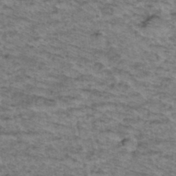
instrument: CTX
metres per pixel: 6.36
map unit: Hto
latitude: 37.2915
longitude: -46.8947
